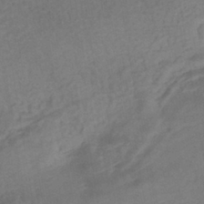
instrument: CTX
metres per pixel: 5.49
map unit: HNhu
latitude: -42.3873
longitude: 102.1228
